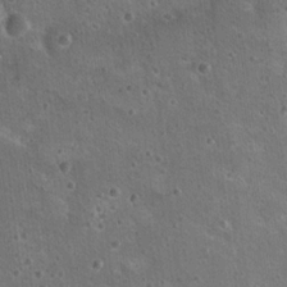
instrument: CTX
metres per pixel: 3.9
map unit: Nhu
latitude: 18.4412
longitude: -29.6316
